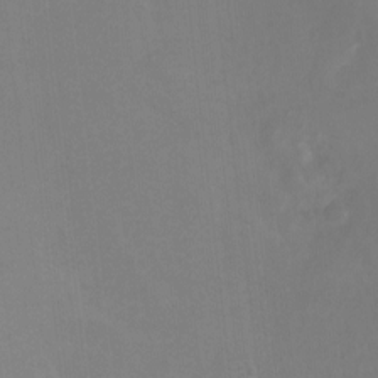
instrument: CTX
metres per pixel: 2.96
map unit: Ht
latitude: -11.7478
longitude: -46.9703
